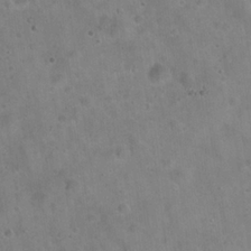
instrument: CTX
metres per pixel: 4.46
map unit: Hto
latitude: 21.7639
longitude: -54.2900
